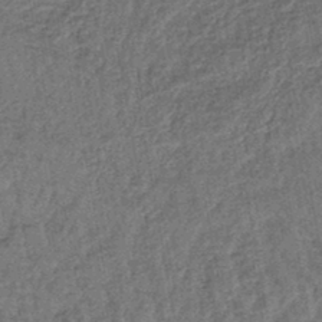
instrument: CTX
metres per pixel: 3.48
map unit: lHb
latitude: -43.9178
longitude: 80.3684
